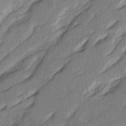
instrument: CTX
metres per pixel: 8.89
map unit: Ave
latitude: 16.5546
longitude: -138.3467
